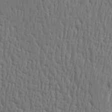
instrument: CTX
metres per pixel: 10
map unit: Htu
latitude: -5.4643
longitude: 175.8800
